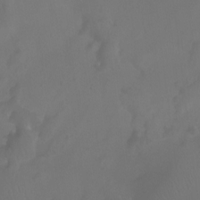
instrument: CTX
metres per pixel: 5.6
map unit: Ht
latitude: -7.1431
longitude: -31.9717
